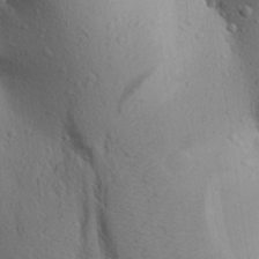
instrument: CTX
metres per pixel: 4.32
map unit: Aa
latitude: 27.8017
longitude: -148.4979
